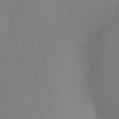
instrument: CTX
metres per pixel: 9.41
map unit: HNhu
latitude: 10.4034
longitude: 15.9178
